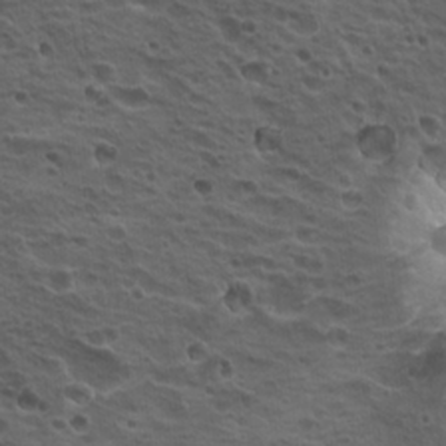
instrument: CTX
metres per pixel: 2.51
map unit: Hto
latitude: 19.7638
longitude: -32.2334
